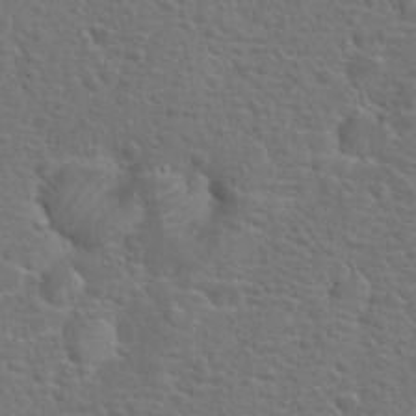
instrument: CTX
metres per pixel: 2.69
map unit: Hto
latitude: 18.4601
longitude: -42.0255
